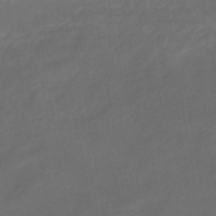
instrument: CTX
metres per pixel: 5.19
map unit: eHb
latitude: -47.8611
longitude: 85.3698
